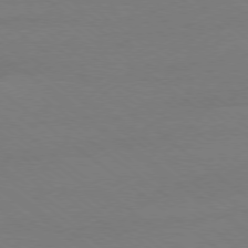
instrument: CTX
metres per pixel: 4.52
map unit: Ap
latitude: -78.3117
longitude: -95.6316
